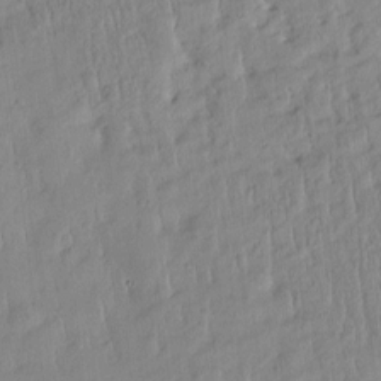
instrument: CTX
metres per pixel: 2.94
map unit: Htu
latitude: -4.8219
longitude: 173.8611
